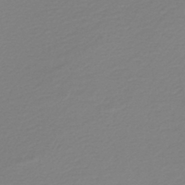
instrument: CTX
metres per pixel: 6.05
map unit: lHb
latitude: -45.7856
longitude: 68.9163
